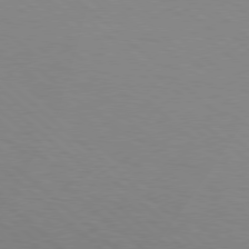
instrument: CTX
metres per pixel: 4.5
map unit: Hpe
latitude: 78.0255
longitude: -176.7057
